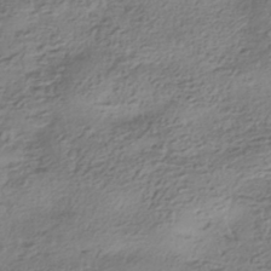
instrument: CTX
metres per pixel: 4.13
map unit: HNhu
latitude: -41.5777
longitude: 100.2739
